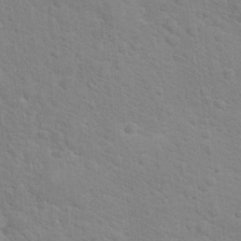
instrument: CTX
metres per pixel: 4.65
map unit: Hto
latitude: 16.5168
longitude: -38.3278
